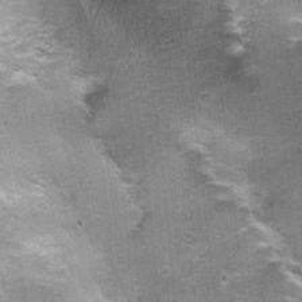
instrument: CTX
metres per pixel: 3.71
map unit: Nhu
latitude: 2.1389
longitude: -17.1781
